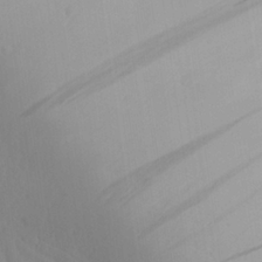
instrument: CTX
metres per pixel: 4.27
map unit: Aa
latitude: 24.0822
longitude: -136.5357
